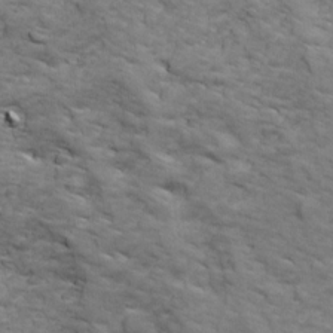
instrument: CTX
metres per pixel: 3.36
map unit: Ave
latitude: 18.4979
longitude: -132.4412
